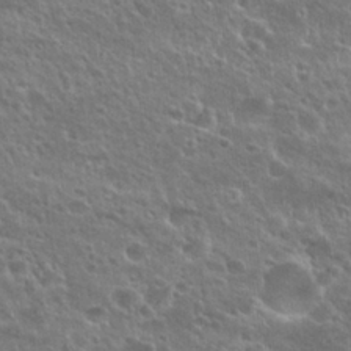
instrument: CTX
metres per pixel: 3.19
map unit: Nhu
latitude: 25.0080
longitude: -50.8947
